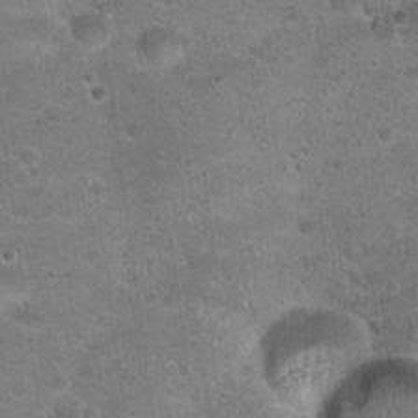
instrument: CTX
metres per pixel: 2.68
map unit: Hto
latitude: 23.0836
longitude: -49.8205
